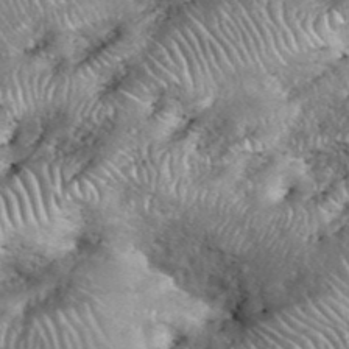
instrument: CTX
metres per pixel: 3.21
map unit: eHh
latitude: 39.1403
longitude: -56.4789
